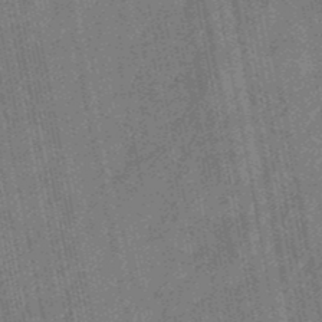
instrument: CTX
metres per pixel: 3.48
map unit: eHb
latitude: -30.0094
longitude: 70.5385
